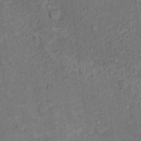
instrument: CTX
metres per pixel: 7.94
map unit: Hto
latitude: 15.7450
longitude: -31.6316
